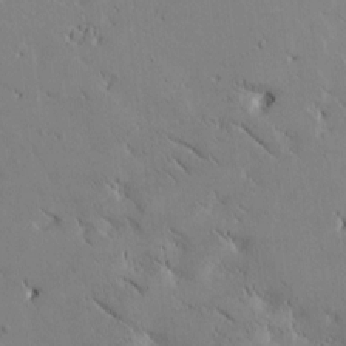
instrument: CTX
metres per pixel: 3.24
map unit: Htu
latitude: -1.5211
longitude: 175.5021
